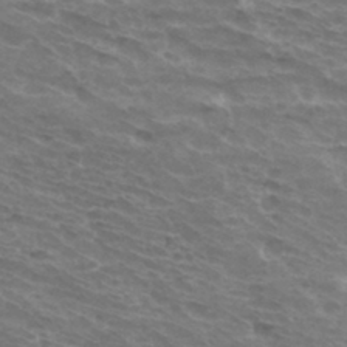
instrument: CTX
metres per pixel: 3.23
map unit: Hto
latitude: 33.2537
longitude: -41.4237
